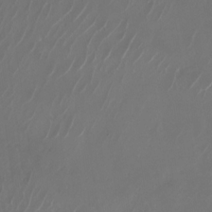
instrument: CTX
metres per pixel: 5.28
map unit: Nhu
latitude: -28.3306
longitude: -71.2159
